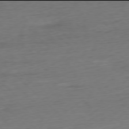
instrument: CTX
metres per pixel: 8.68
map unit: Ap
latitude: -78.0094
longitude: -71.6694
